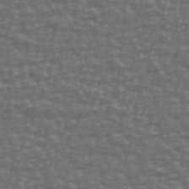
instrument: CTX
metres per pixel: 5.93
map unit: Ave
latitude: 39.7261
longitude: -114.0822
